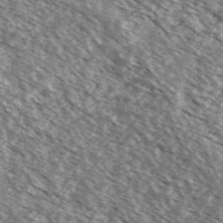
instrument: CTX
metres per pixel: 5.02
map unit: Ave
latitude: 37.8584
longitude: -109.8016
